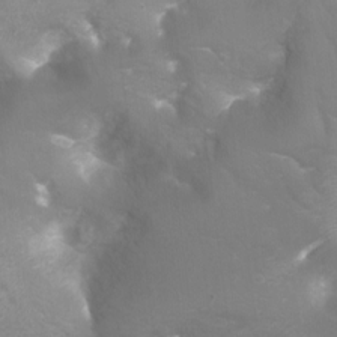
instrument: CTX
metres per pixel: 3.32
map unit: Ht
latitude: -10.6330
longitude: -44.9702
